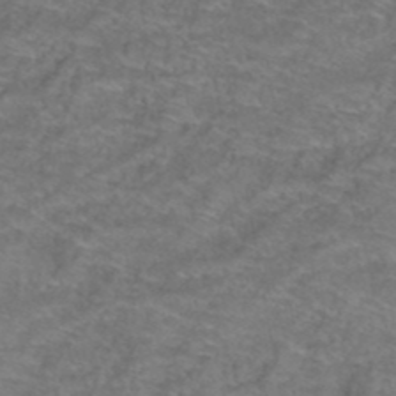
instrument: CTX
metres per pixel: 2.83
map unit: Hto
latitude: 39.6694
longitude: -42.7435
